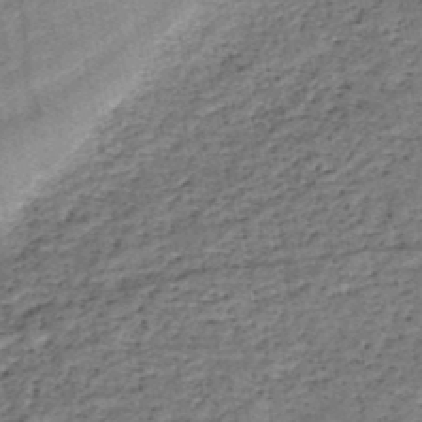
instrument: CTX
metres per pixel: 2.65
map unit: HNb
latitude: -48.7841
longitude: -40.3656
